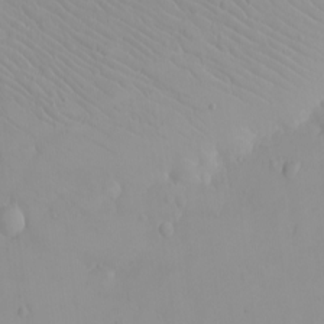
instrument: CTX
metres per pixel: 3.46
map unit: eHh
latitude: -8.9919
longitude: -68.1389
